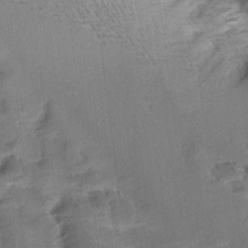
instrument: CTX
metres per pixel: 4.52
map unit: Aa
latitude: 9.3860
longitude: -141.8961
